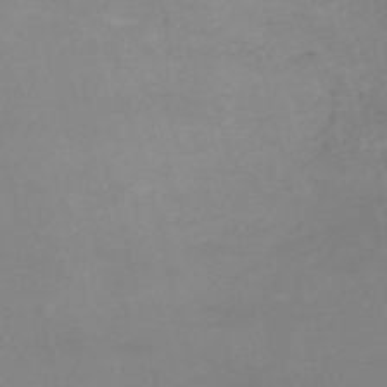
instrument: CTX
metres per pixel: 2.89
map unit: HNb
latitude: -54.6519
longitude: -37.1026
